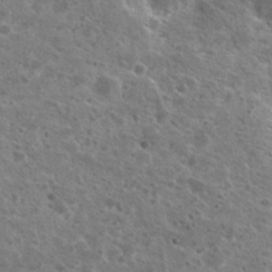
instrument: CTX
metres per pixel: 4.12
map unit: Hto
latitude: 25.9717
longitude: -46.8191
